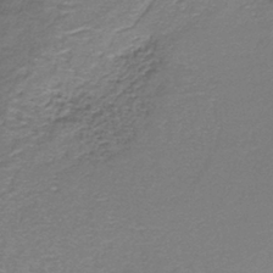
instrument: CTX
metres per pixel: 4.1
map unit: HNb
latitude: -37.1998
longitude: 50.9542
